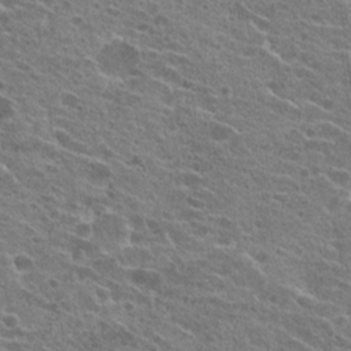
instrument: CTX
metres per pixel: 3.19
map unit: Hto
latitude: 21.8395
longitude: -41.7260
